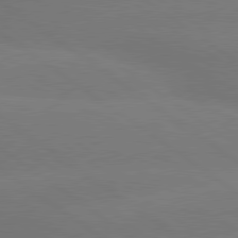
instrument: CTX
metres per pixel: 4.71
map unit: lApd
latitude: 79.6883
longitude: -150.8002
